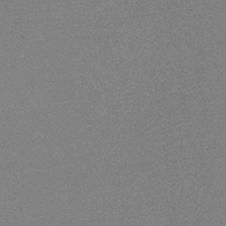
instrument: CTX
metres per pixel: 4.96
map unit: HNb
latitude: -34.6518
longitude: 52.6707
